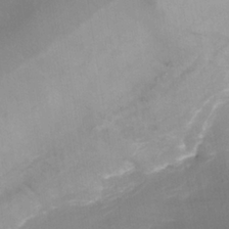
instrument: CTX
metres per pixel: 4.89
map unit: Nhe
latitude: -36.8030
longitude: -112.9891
